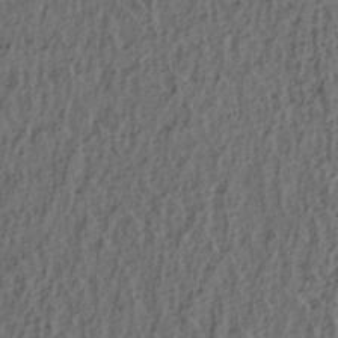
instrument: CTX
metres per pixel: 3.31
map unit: lAa
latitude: 4.4223
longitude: -113.5182
